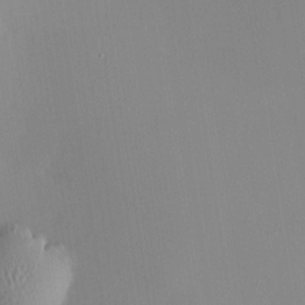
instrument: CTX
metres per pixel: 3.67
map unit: HNhu
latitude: 7.5560
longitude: 12.8219
